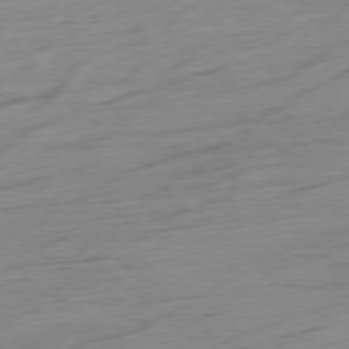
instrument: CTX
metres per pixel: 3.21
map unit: Ap
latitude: -78.5951
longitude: -71.0269
